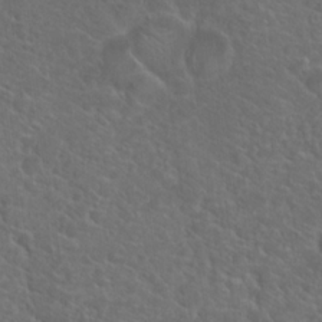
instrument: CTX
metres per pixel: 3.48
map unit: Hto
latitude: 19.6694
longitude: -36.7624
